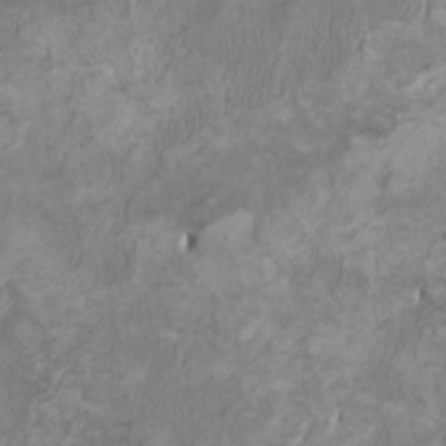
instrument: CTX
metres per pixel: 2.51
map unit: HNhu
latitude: 3.5182
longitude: -3.4426
